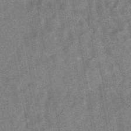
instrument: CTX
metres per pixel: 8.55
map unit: lHb
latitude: -48.0094
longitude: 80.7652
